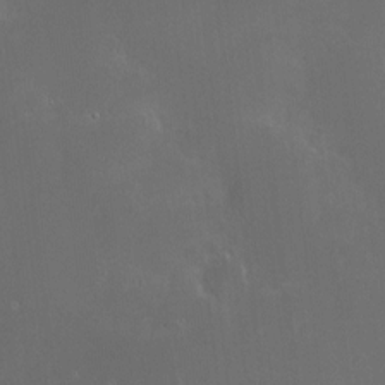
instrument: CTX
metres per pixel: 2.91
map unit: HNhu
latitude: 6.5357
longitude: 9.9745
